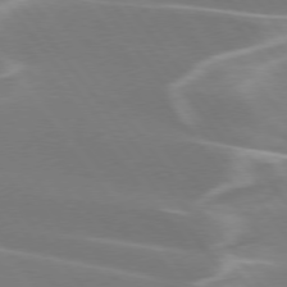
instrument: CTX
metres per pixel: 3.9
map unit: lApd
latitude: 75.4615
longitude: -62.5735
